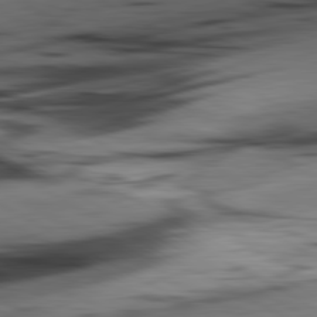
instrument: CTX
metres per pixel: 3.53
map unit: lApd
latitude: 81.0269
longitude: -84.0255
